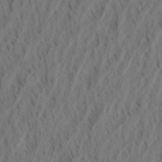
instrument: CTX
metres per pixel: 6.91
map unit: eHh
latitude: 34.7057
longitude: -137.6883
